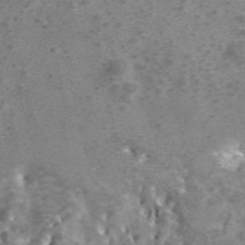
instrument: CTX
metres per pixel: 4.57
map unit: lHvf
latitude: 41.7827
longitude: -89.5938
